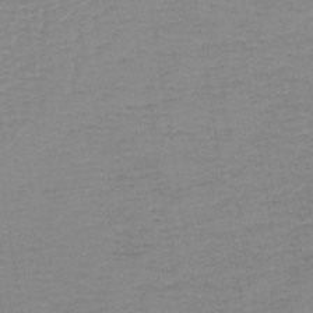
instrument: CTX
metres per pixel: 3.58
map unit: lHb
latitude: -40.9353
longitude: 64.2929
